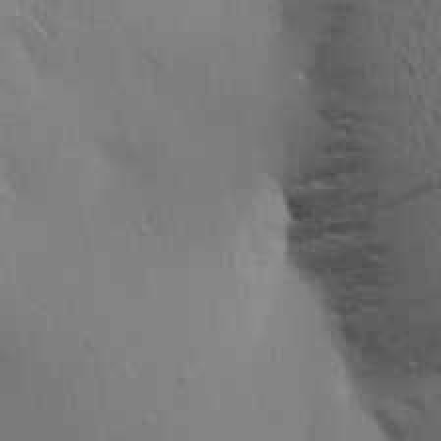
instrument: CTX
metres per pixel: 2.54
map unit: Aa
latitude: 20.9325
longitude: -148.1011
